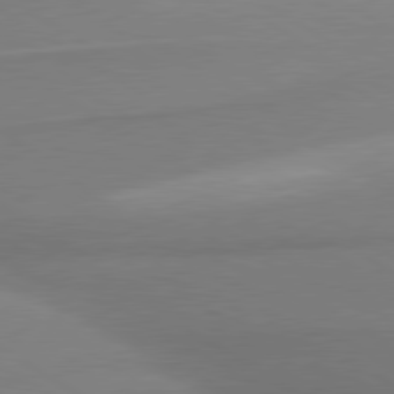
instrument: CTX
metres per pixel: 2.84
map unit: lApd
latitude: 80.0822
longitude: 177.7667
